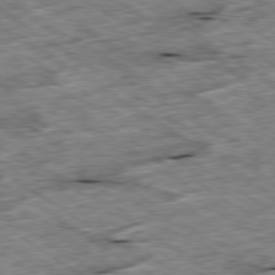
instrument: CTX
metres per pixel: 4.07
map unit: Ap
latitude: -79.7666
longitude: -87.3859
